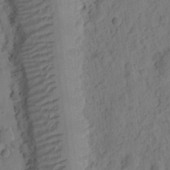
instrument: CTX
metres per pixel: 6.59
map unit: Ht
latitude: 10.3278
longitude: -74.4979
